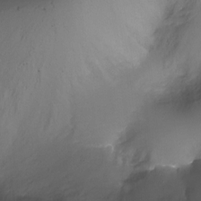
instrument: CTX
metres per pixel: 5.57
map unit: Ht
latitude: -16.6330
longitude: -42.5924
